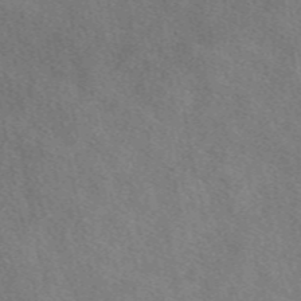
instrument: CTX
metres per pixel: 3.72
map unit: eAb
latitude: 49.4237
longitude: 116.9730
